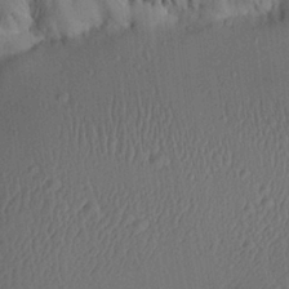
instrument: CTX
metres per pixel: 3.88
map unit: Aa
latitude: 26.9892
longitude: -137.5560
